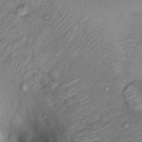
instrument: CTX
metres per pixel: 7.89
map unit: Nhu
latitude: 13.1781
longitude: -28.8380
